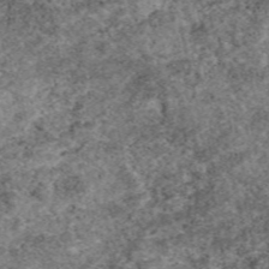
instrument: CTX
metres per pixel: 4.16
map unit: eAb
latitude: 49.2348
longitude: 108.1228
